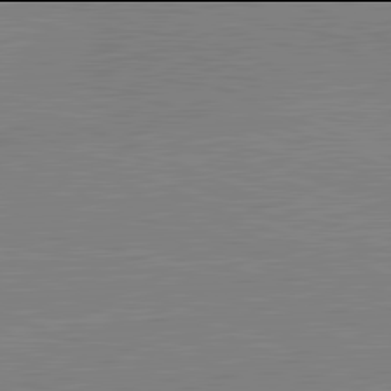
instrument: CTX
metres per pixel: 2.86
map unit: lApd
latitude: 81.9906
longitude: -156.1577
